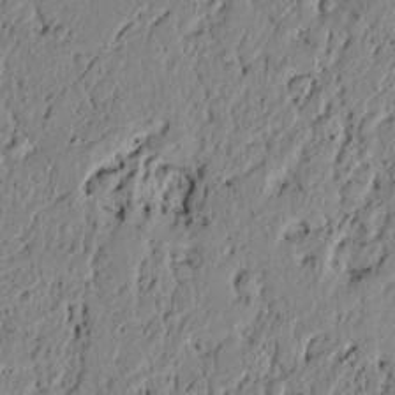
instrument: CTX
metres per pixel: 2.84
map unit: lAvf
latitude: 5.4615
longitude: 165.0298
